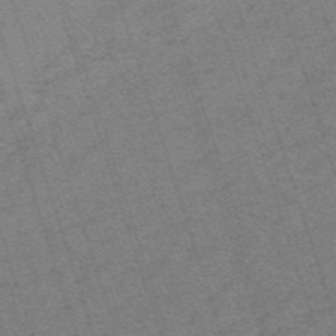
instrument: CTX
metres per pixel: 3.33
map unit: HNb
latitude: -56.1417
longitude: -44.8002
